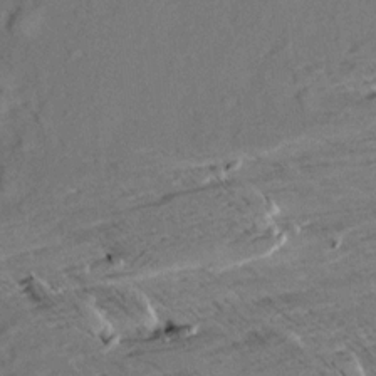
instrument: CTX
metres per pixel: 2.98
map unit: Aa
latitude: 9.7261
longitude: -140.1577
